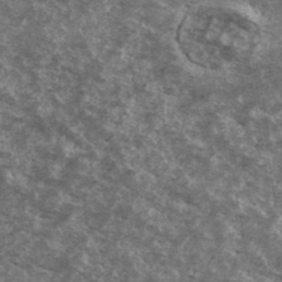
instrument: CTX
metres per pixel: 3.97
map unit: Ave
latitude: 40.4223
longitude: -108.5545
